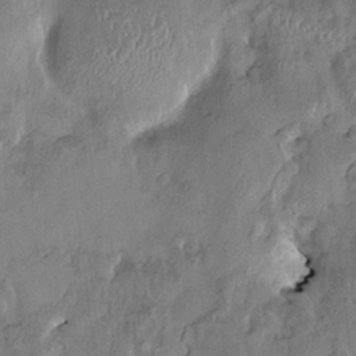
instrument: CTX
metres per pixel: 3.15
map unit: HNhu
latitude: 5.3859
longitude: 10.8786
